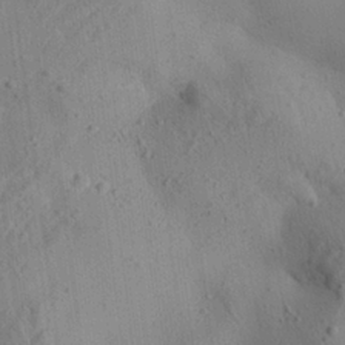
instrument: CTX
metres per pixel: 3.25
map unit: Aa
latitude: 24.8946
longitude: -143.1592
